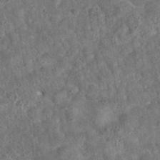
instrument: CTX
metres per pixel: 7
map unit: eAb
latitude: 35.7638
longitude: 115.7100
